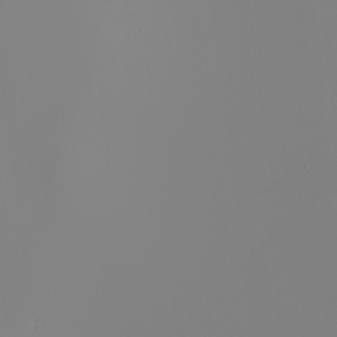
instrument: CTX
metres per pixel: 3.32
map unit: Nhu
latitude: -6.2172
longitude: -95.6127
